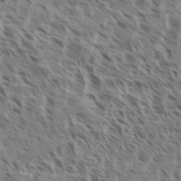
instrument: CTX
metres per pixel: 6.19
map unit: eHh
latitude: 35.1403
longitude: -138.8569
